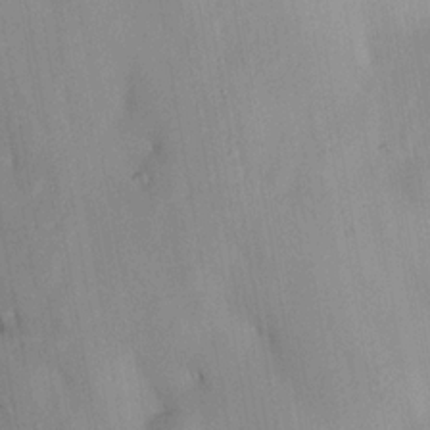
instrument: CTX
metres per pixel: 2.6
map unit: HNhu
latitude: 15.2537
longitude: 11.9745
